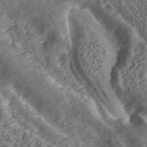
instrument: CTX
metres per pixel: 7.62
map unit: ANa
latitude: 43.7450
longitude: 29.2754
